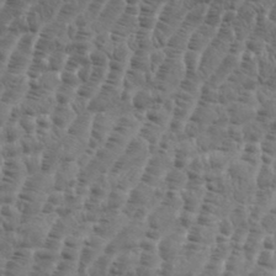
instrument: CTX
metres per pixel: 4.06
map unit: eHh
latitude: 36.5357
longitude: -136.4412
